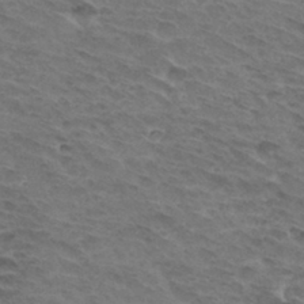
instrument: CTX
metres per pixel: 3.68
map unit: Hto
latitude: 32.4790
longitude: -45.2915
